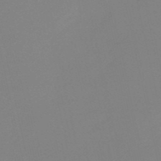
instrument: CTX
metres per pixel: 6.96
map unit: eHh
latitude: -52.8030
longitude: -25.0080
